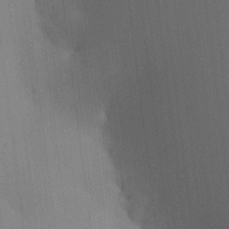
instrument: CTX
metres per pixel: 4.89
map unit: HNhu
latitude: 7.9906
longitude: 15.7478
